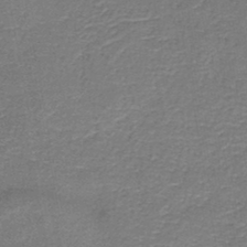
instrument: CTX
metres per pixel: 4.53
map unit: HNb
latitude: -44.9164
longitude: 52.7085
